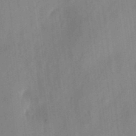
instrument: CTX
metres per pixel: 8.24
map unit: eHh
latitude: 4.6679
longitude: -74.0633
